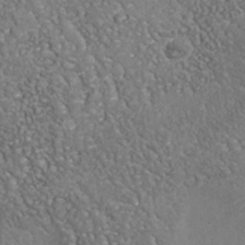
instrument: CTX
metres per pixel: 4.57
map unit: Nhu
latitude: -37.8233
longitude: -80.5168
